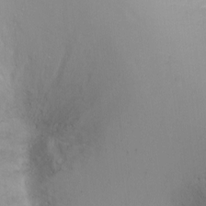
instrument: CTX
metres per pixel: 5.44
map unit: Ht
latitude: -6.6707
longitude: -33.8205
